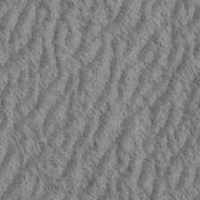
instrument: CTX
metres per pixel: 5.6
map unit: Aa
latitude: 34.1200
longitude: -138.2711
